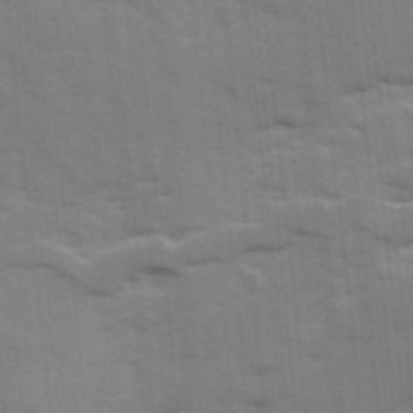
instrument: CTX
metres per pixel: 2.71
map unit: Ave
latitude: 12.7435
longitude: -102.4223
